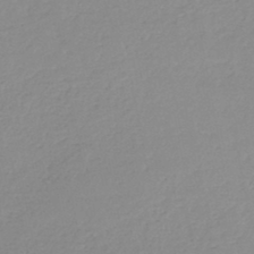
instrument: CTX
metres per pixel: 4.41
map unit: eHh
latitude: -45.5210
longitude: -28.9513
